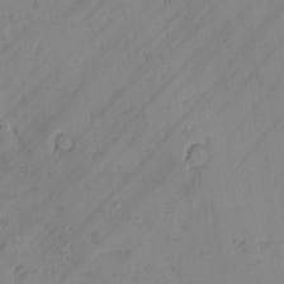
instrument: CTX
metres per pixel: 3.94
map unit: lAvf
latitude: -1.7478
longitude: -105.8773
